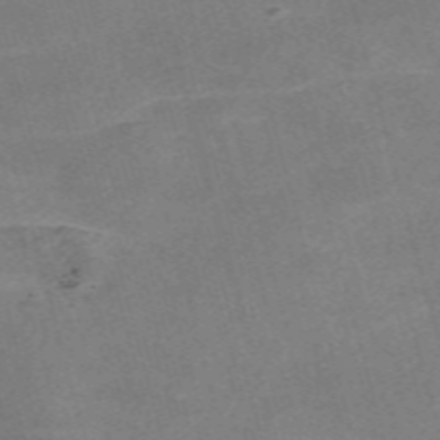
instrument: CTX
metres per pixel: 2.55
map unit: Nve
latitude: -59.1242
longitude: 65.0487
